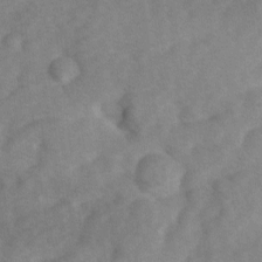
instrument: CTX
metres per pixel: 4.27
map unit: Ave
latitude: 1.2537
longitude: -111.7072
